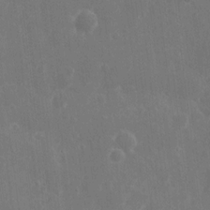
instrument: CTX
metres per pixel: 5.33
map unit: eHh
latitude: 9.4049
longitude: -71.6883
